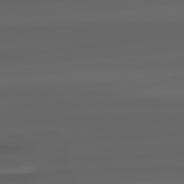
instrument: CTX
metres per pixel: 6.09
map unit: lApd
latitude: 82.4034
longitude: -171.1592
